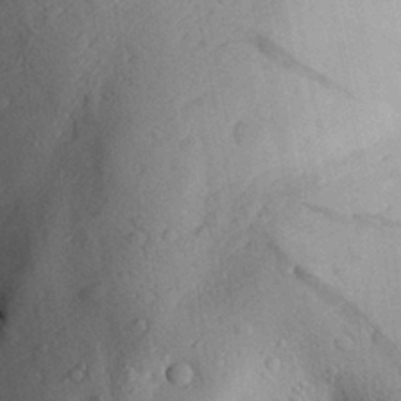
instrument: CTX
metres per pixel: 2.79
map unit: Aa
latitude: 27.3860
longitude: -134.9702
